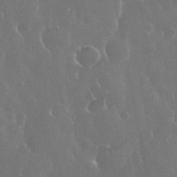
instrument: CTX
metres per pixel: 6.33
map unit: eHh
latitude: 35.1781
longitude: -59.2159
